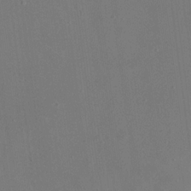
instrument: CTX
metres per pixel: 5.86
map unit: eHh
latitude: 17.8394
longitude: -70.3278
